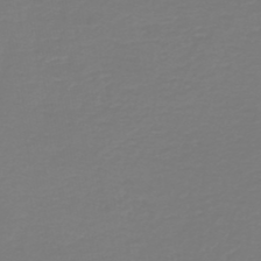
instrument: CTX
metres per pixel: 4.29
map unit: HNb
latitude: -46.4818
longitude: 54.1039
